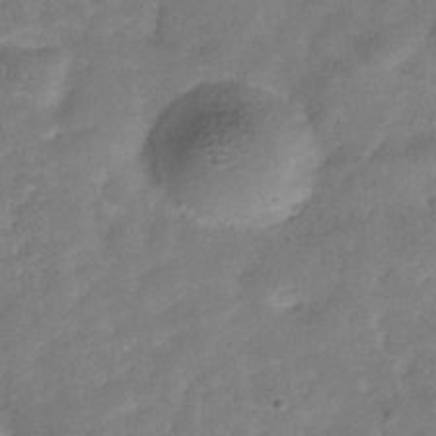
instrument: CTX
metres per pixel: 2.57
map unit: Hve
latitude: -32.2740
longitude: 89.7288
